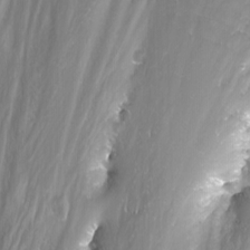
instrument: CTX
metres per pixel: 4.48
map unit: Nhu
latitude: -12.1606
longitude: -62.0822
